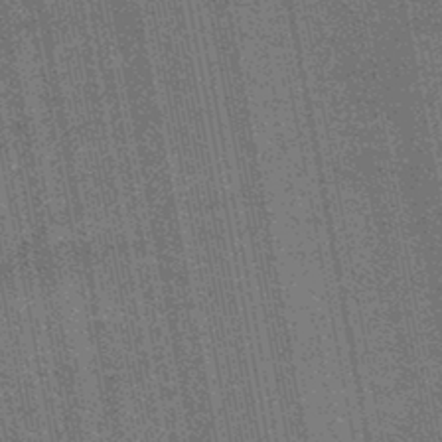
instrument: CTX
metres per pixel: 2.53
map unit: lHb
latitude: -44.8030
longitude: 58.2361
